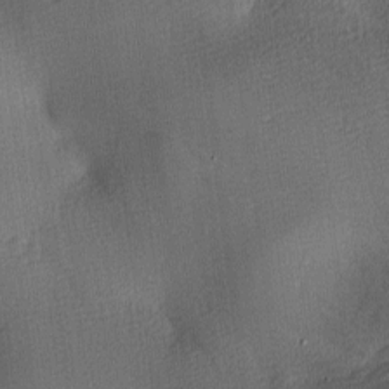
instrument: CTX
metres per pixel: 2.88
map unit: lAa
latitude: -8.7841
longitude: -124.5356
